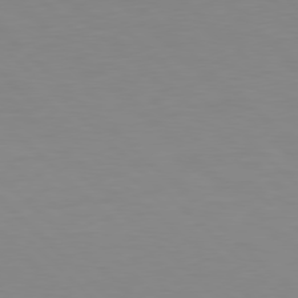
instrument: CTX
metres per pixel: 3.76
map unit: Hpe
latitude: 77.8205
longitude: -164.6679
